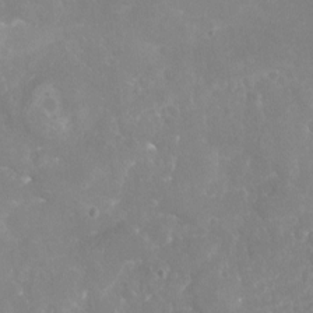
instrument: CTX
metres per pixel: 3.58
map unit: Nhu
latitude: -18.5385
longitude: -58.3656
